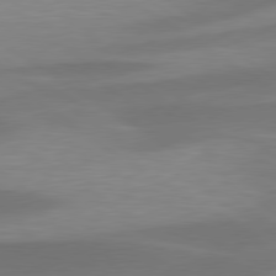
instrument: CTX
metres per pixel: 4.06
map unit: lApd
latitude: 79.6694
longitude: -95.3482
